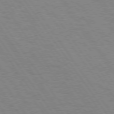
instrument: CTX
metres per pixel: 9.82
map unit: Hpe
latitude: 74.3467
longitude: -137.2159
